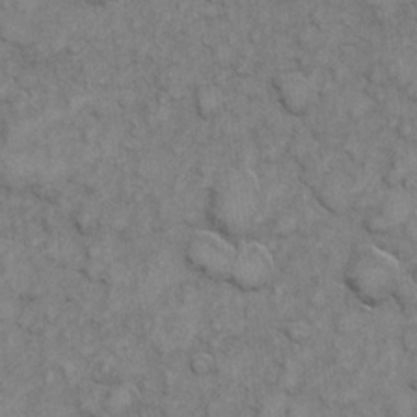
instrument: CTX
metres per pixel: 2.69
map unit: eHh
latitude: 6.5735
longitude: -64.8191
